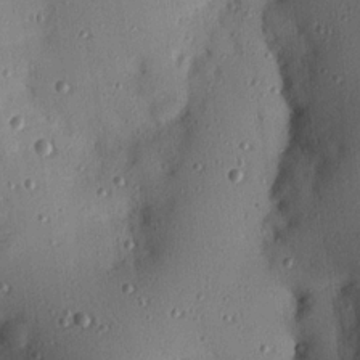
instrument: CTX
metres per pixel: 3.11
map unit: Nhu
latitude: 18.2144
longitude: -78.3279
